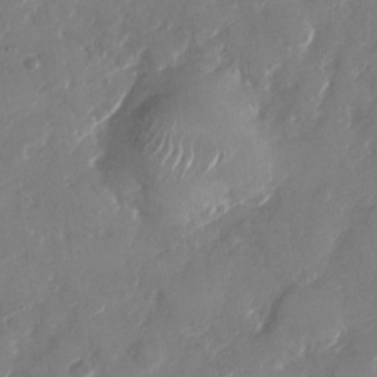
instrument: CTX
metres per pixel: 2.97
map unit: Nhu
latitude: -28.5007
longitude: -72.9892
